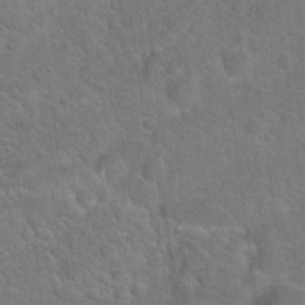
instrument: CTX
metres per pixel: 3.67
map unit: Hto
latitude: 19.5560
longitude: -51.0836
